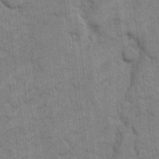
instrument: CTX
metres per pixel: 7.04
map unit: eHh
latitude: 12.1389
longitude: -65.5560
